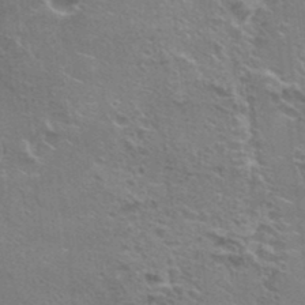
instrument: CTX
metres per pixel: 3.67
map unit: Hto
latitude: 22.6679
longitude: -42.0822
